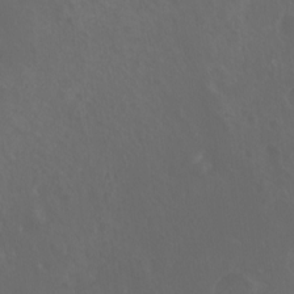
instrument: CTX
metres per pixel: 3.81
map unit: Ht
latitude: -7.8611
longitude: -38.8569
